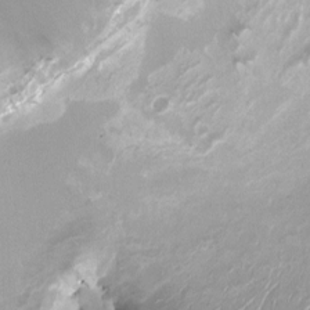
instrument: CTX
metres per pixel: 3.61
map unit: HNhu
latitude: -0.7841
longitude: -4.5168
